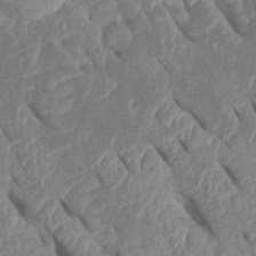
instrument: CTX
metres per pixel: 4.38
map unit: Htu
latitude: 1.7827
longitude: 147.3887
